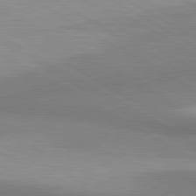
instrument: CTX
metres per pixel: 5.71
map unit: lApd
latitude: 80.8002
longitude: 159.3887
